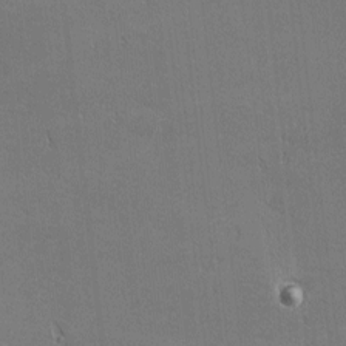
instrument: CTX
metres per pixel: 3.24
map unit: Nhu
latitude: 1.3481
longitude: -78.6869
